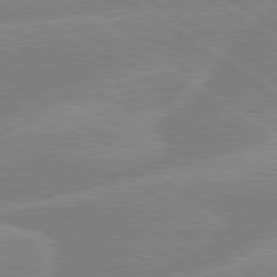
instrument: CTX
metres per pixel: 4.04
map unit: lApd
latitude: 79.5938
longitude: -132.2334
